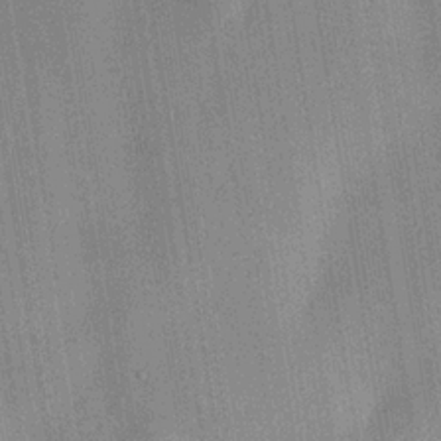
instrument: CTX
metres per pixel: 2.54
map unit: lHvf
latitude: 21.0081
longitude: 144.7652
